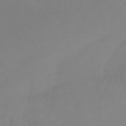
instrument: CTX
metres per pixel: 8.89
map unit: eHb
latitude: -45.6344
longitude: 80.9920
